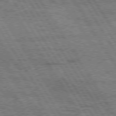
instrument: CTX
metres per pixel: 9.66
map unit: Hpe
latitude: 75.4049
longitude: -154.9136
